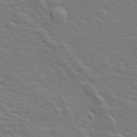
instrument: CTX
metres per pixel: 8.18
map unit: lHvf
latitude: 26.7624
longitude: 143.4265
